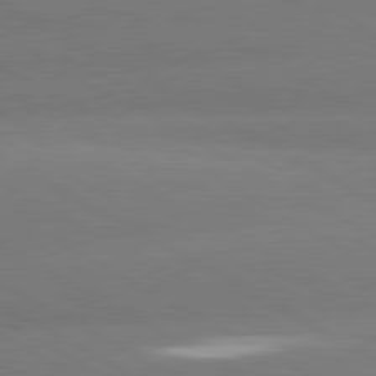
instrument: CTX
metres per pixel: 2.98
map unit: lApd
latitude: 80.6301
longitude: -146.9892
